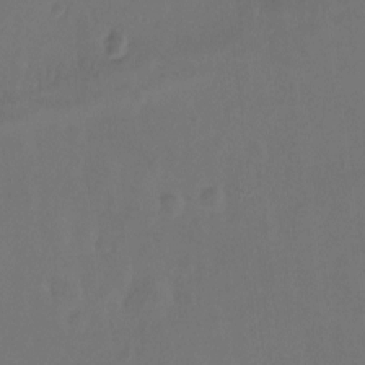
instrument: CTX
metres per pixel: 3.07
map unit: Hto
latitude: -12.9542
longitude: -41.0836
